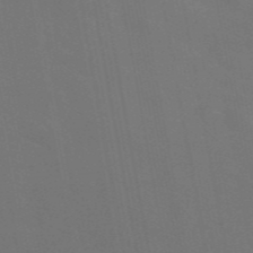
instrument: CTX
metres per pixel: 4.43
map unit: eAb
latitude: 46.4790
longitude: 121.4643
